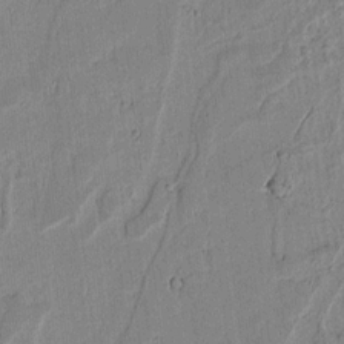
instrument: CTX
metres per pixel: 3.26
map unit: lAvf
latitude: 6.3656
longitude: 168.7274
